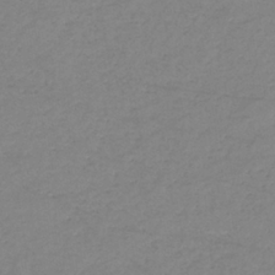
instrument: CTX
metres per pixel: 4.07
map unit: eHb
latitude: -36.4062
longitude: 74.5007
